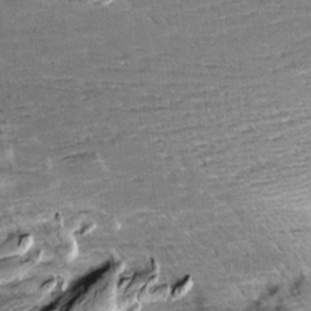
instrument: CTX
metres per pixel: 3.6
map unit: Aa
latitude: 10.3278
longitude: -141.4237
